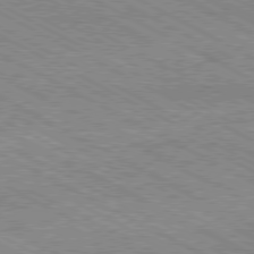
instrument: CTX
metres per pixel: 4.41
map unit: Hpe
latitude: -80.9542
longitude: 20.7652
